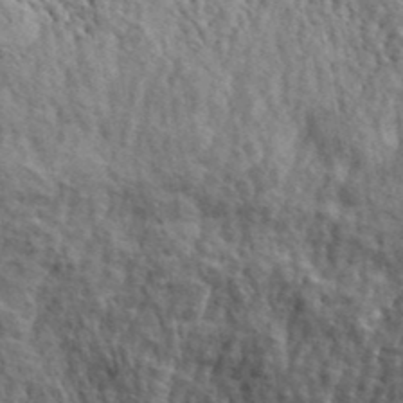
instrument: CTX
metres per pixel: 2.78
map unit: ANa
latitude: 40.8946
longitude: -86.5357
